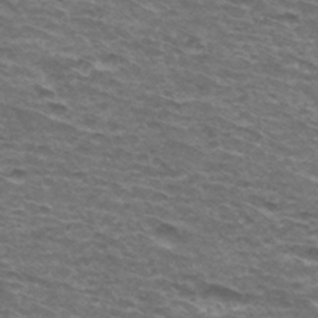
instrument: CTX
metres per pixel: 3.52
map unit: Hto
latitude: 34.4412
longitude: -42.6302
